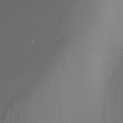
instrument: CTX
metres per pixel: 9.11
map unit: Nhu
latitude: -14.9353
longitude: -57.2914
